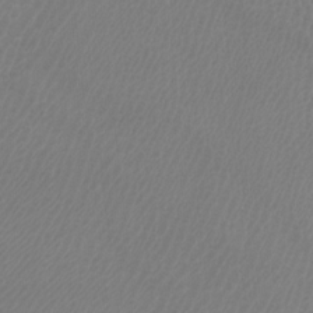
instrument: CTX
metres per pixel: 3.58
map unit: Htu
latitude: -5.2942
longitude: -74.8191
